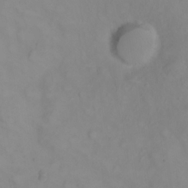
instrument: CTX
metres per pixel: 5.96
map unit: eHh
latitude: 22.8758
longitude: -61.8205
